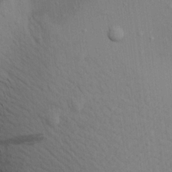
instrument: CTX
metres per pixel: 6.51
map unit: Aa
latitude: 18.6868
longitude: -141.1592
